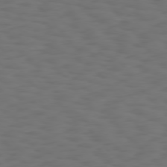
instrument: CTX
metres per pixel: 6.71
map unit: Hpe
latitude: 75.7828
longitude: -132.8569
